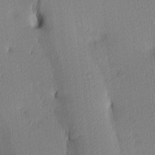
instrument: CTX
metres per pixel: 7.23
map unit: Ave
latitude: 3.8016
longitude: -114.4601
